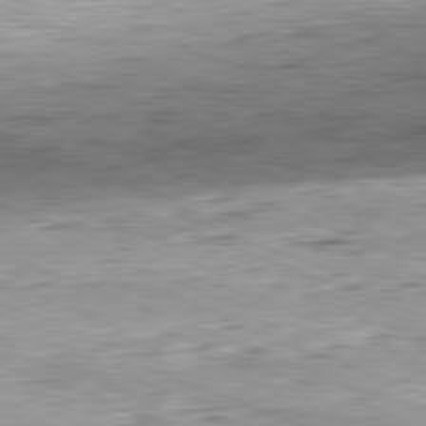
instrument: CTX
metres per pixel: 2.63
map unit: Hpe
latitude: -82.1417
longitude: 12.7652
